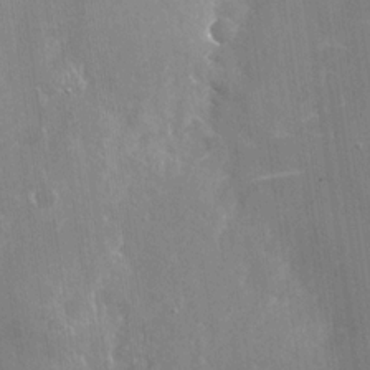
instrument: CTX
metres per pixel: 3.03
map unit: Nhu
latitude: -28.4440
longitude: -80.4034
